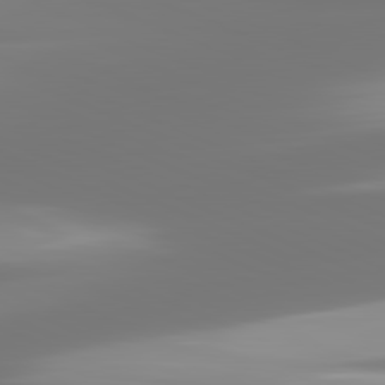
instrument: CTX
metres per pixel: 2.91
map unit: lApd
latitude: 81.9528
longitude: -166.8758
